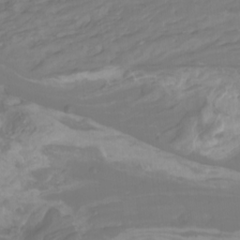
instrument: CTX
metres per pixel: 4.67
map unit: Nhu
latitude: -8.5385
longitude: -79.7072
